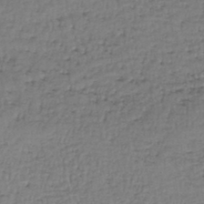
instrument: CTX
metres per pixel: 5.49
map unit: lHb
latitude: -44.9164
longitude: 58.5006
